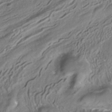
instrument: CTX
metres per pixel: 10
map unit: ANa
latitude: -38.6330
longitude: 97.2187
